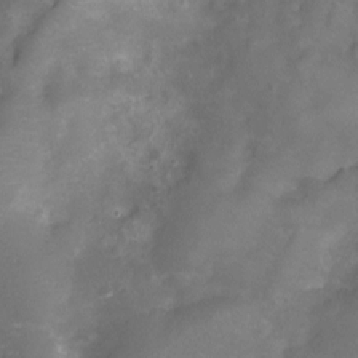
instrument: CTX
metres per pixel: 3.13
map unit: Ht
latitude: -5.9178
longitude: -19.7071
